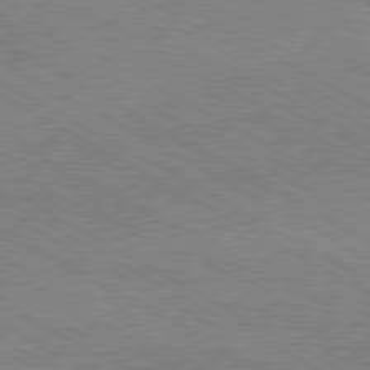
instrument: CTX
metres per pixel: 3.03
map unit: Hpe
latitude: -80.8786
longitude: 20.0283
